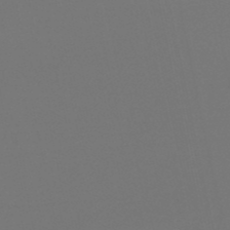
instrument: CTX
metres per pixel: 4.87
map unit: eHb
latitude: -50.3873
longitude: 70.0472
